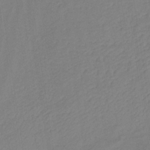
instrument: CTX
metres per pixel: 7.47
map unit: lHb
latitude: -35.7855
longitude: 72.0283
